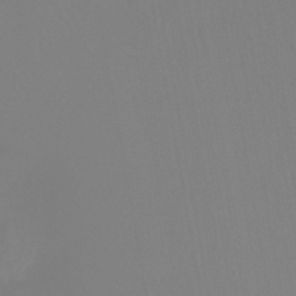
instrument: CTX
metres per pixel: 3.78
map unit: HNb
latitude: -45.6344
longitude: 55.5210
